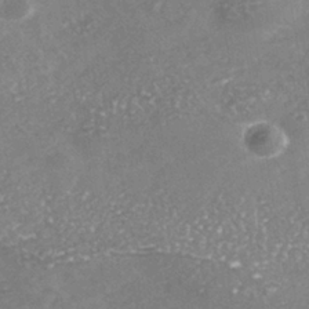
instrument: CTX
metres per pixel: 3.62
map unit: Nhe
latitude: -40.8597
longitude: -109.6882
